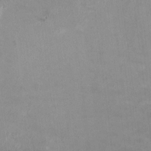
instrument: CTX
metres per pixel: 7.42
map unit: HNhu
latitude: -0.8597
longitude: -4.1200
